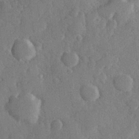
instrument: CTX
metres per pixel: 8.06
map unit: Hve
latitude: 26.0444
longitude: 150.1417
